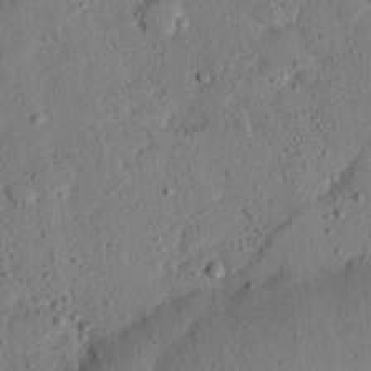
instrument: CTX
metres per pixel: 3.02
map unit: eHh
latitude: 24.8569
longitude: -80.8947
